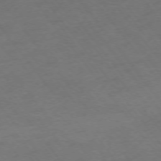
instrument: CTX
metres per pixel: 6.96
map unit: Ap
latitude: -75.1998
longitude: -67.3670
